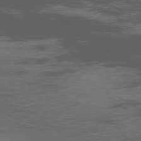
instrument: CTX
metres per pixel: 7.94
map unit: Ap
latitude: -76.9920
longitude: -67.4048
